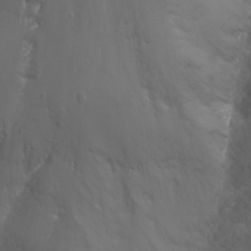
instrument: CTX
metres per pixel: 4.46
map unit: Nhu
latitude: -14.4251
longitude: -62.9514
